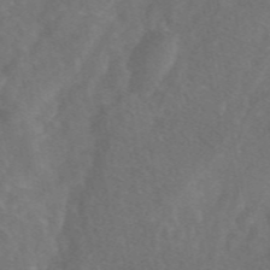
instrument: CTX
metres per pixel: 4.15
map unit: eAb
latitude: 48.3278
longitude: 118.5385
